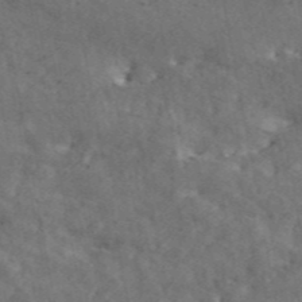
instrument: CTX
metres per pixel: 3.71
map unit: ANa
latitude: 44.9136
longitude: 47.2187
